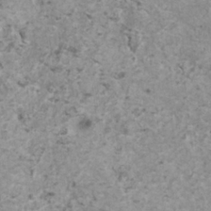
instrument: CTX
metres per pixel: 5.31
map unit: HNhu
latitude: 1.0458
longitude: 4.1416
